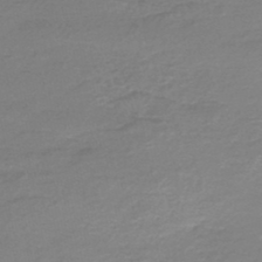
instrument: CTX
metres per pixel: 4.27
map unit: HNb
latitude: -47.0108
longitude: 53.0864
